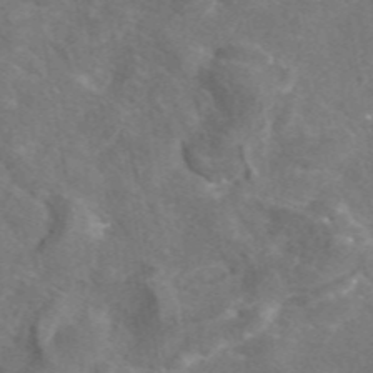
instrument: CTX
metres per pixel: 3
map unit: eAb
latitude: 47.0648
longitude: 110.9163
